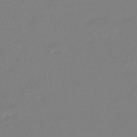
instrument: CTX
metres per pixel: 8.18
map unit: eHb
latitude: -45.8611
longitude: 88.4251
